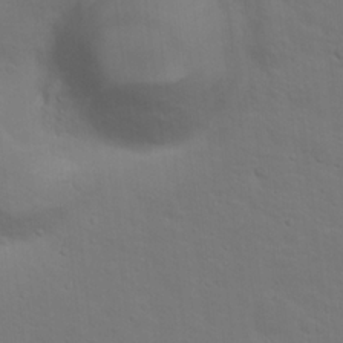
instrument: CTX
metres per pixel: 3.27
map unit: Nhu
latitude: 18.2333
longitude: -33.8016
